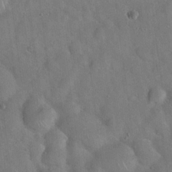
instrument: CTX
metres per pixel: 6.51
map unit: Hto
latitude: 19.6694
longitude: -53.5749
